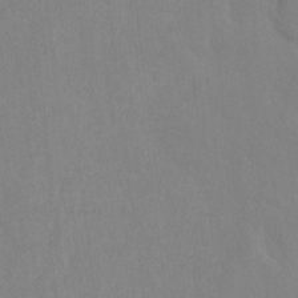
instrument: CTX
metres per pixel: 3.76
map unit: Hto
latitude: -7.1998
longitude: -38.0444
